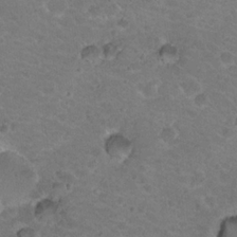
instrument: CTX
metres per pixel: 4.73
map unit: Hto
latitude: 19.6694
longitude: -32.8947
